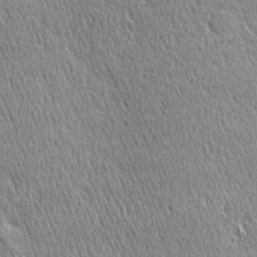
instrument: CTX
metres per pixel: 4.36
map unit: Ave
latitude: 21.7261
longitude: -135.9717
